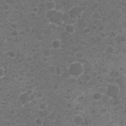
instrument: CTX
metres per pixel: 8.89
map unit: Nhu
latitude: 4.2711
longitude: -17.4993
